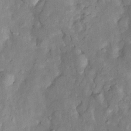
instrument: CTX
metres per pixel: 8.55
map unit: Htu
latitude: -5.9178
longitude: 155.0297
